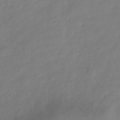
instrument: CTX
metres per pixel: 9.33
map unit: Hve
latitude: -31.8233
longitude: 90.0661
